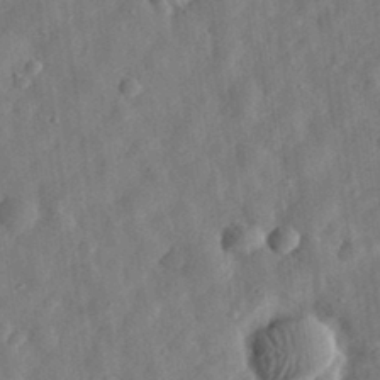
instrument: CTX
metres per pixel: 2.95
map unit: eHh
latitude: 32.3656
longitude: -75.5371
